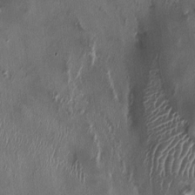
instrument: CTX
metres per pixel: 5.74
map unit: HNhu
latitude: 1.2159
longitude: -4.1767
